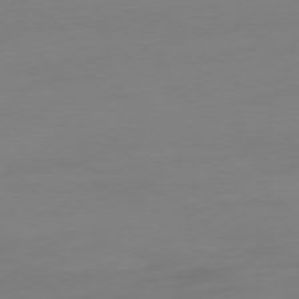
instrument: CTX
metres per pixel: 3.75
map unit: Ap
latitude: -78.4440
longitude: -67.1781
